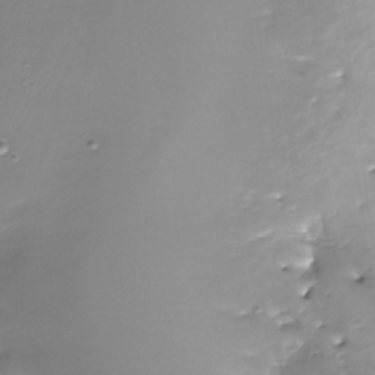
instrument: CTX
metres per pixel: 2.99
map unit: Nhu
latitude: -29.2376
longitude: -64.9514
